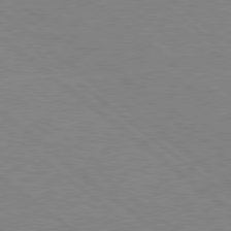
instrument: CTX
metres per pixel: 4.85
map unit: Hpe
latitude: 78.2145
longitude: -141.7071
